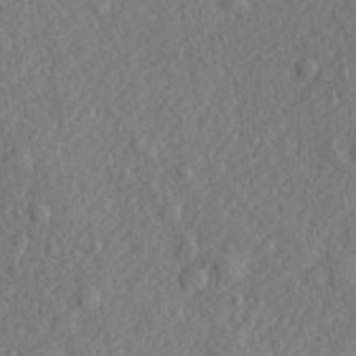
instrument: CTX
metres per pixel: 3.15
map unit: lHvf
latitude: 23.4615
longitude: 143.7477
